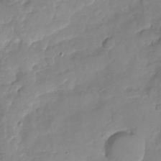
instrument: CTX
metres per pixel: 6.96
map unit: Nhu
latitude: -18.6896
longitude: -57.3292
